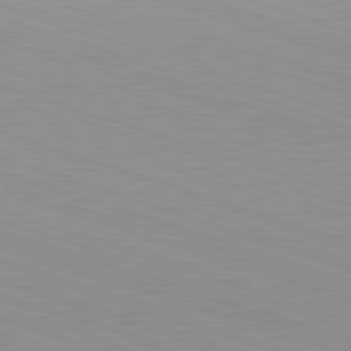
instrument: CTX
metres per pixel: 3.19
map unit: Hpe
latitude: -82.7841
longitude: 6.4251
